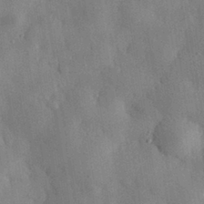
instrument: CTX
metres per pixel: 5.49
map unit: eHh
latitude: 30.6680
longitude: -76.3089
